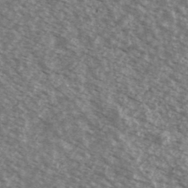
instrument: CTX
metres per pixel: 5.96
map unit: Ave
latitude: 38.9703
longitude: -111.1592
